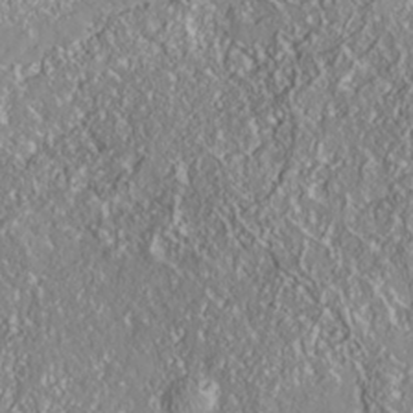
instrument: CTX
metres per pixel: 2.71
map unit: Nhe
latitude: -37.8233
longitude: 138.2929
